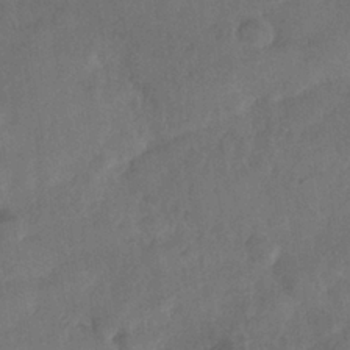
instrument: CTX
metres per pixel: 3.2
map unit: Nhe
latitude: -36.6707
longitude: -176.6679
